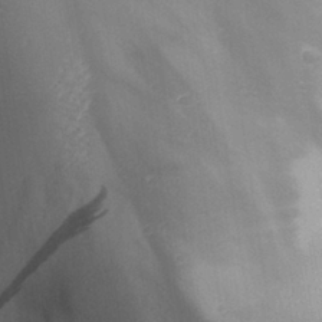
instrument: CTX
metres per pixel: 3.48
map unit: Aa
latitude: 29.7638
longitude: -131.7072
